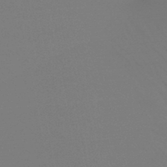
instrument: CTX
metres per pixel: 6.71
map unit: HNb
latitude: -46.2172
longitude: -44.1955
